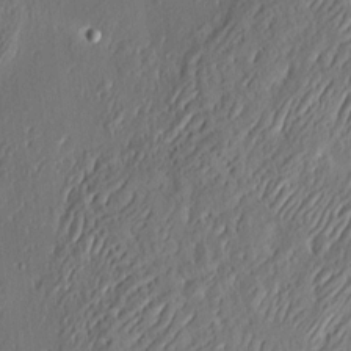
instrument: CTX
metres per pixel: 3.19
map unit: eHh
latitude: 3.8772
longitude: -77.8772
